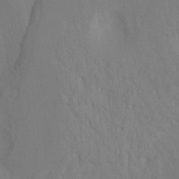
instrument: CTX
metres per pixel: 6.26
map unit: Hto
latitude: -8.1039
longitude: -43.8961
